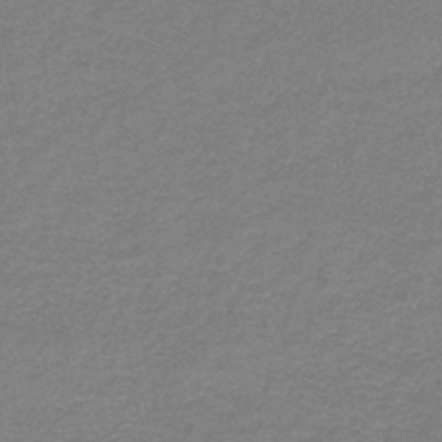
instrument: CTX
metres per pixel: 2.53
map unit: HNb
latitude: -44.5196
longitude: 52.3495
